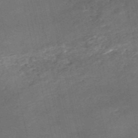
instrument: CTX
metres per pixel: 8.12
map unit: eHh
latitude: -54.8408
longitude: -91.3104
